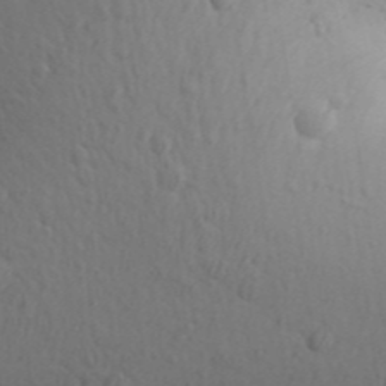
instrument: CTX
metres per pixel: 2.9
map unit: Aa
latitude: 30.8002
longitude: -146.4412
